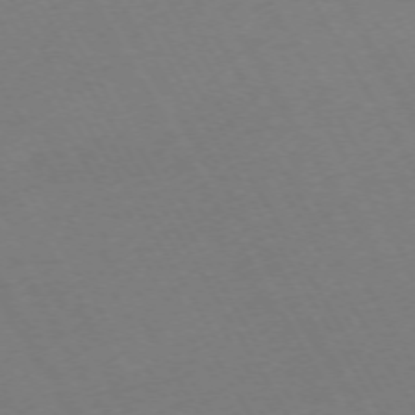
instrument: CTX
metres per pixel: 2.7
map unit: Hpe
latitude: -72.4251
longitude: 9.3510
